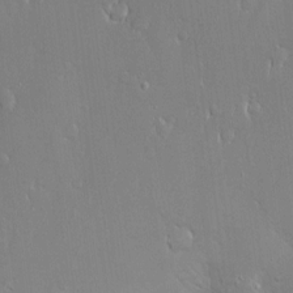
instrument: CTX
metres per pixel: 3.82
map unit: Hve
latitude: -11.0487
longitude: 174.1227
